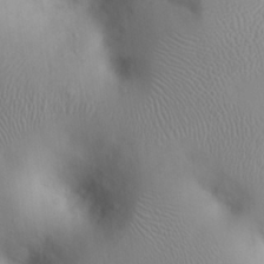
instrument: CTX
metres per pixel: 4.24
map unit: eHh
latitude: 25.5560
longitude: -64.9136
